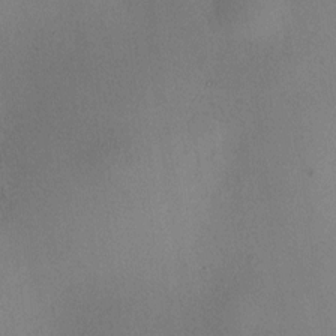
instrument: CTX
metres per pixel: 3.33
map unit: HNhu
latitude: 9.2915
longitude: 14.0472
